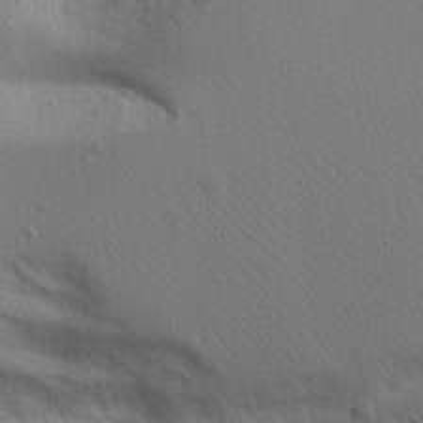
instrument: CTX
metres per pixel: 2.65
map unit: lAvf
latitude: 16.0822
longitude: -126.3467
